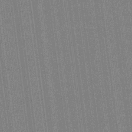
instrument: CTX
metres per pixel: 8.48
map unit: HNhu
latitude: 14.8002
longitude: 13.2376
